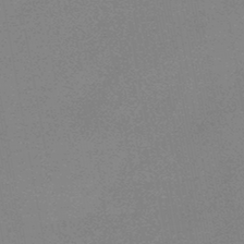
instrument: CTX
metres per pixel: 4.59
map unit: HNb
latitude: -44.6141
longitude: -40.1388
